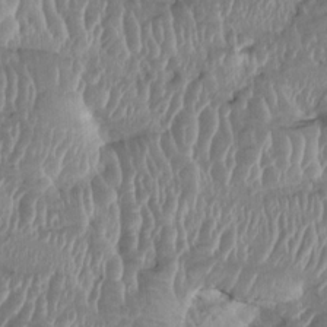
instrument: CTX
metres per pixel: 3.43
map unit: HNhu
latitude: 2.1389
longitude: -6.0822
